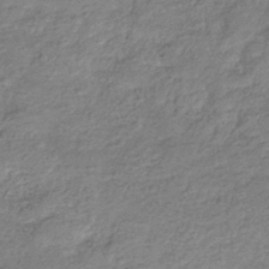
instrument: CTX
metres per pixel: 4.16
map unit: eHb
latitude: -37.2376
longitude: 80.6519
